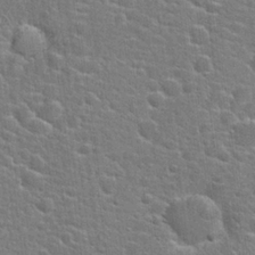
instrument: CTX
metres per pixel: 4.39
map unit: Hto
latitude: 22.2711
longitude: -44.1578
